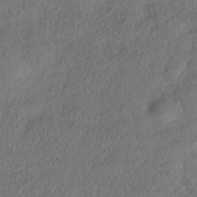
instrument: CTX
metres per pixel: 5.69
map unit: eHh
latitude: -41.6155
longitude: 123.2187
